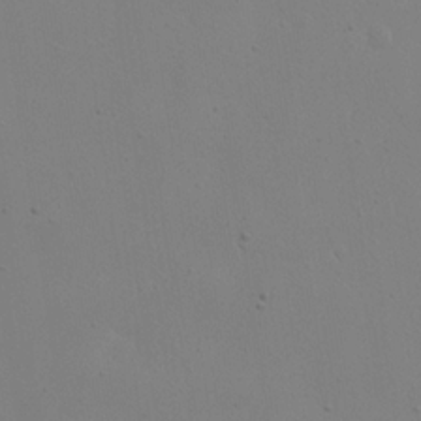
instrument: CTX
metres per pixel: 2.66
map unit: eHh
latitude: 18.8569
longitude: -72.1389
